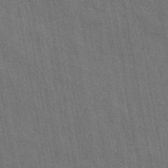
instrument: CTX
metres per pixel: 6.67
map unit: eAb
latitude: 43.6694
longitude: 113.6722
